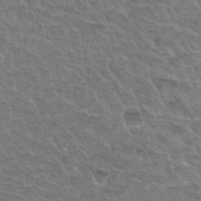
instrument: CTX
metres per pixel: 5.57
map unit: Hto
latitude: 35.7827
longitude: -50.0822
